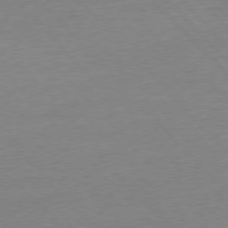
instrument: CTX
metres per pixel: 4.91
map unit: Ap
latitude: -77.7289
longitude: -95.8584
